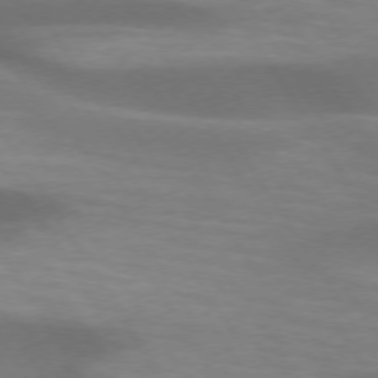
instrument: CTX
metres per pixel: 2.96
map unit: lApd
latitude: 73.8962
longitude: -51.9528
